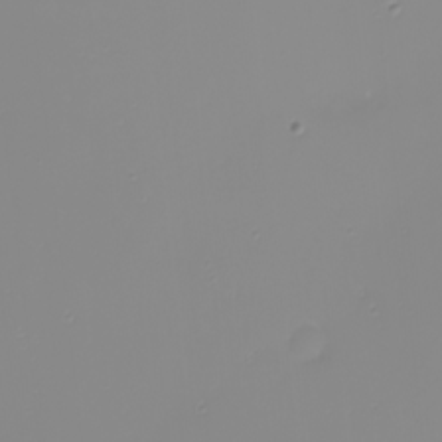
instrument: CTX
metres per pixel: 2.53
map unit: eHh
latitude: -5.0864
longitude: -85.0270
